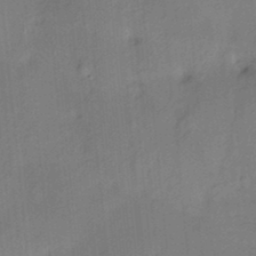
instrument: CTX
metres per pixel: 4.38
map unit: HNhu
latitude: 13.6316
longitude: 10.6708
